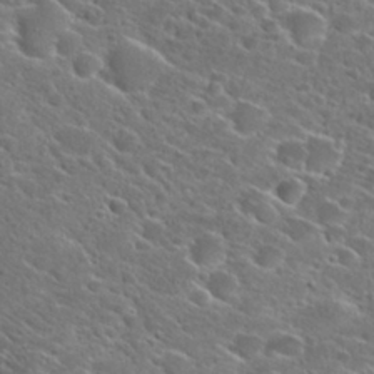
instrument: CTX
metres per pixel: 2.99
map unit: Hto
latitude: 26.8380
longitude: -46.7624
